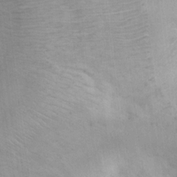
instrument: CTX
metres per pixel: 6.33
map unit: Ht
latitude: 6.2711
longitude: -36.2712
